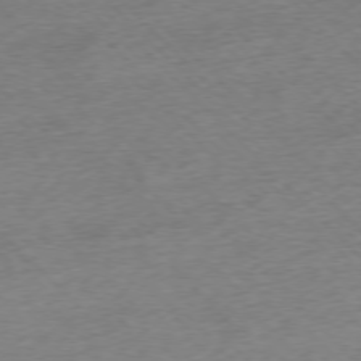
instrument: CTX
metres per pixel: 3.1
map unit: Ap
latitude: -76.6707
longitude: -97.6694
